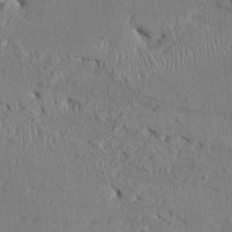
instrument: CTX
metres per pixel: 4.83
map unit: HNhu
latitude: -0.7464
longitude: -7.7450
